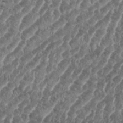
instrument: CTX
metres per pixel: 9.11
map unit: eHh
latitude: 35.7449
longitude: -136.2334
